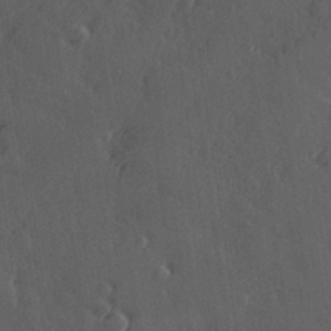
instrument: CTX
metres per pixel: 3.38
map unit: Hve
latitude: 26.7813
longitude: 146.0850
